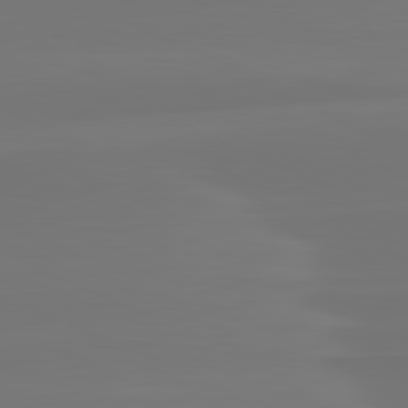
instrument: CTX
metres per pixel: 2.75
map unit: lApd
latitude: 81.6883
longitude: -134.2522
